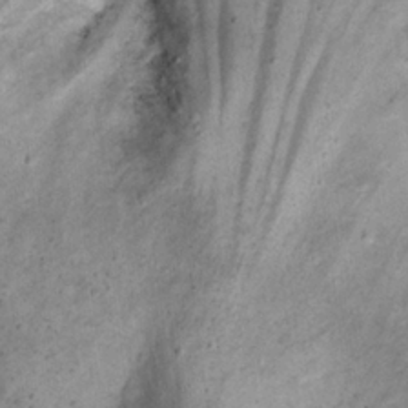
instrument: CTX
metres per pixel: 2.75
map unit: Nhu
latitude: 22.6679
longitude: -67.6316
